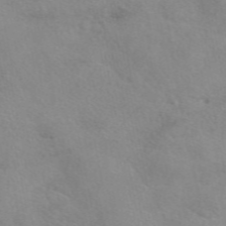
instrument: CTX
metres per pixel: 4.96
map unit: eAb
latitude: 48.6868
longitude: 123.0109
